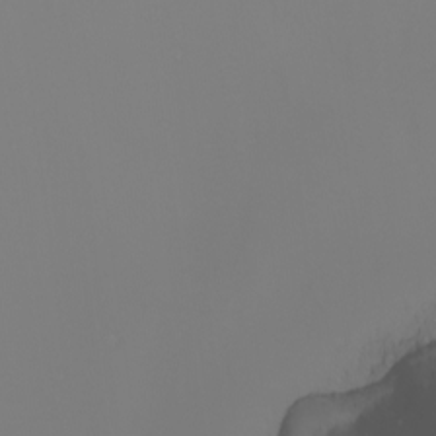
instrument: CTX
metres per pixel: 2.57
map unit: Nhu
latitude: -6.9163
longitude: -82.3467
